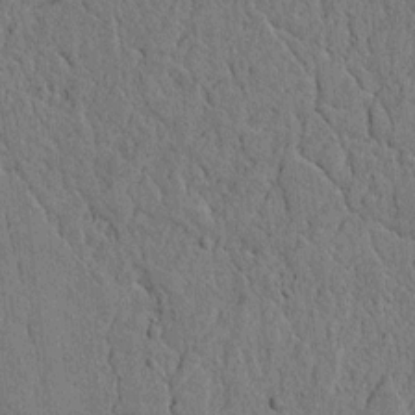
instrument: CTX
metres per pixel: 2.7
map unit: lAvf
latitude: 4.4601
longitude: 167.0297
